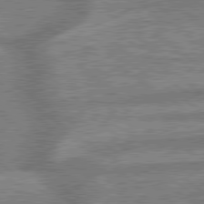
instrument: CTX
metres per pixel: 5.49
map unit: lApd
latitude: 79.6883
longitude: -169.1970
